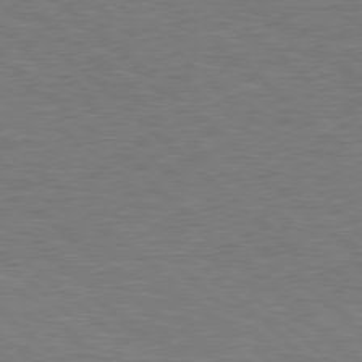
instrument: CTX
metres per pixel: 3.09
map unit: Hpe
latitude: 78.0633
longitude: -153.8017
